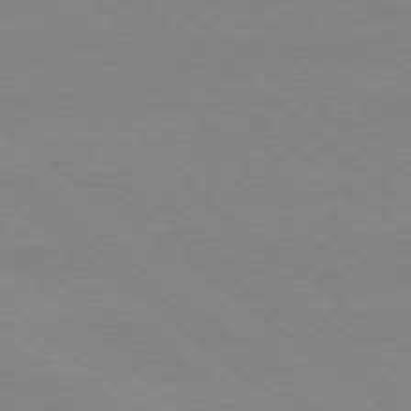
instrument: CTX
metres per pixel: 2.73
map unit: Ap
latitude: -78.9919
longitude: -83.9150
